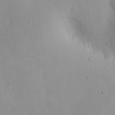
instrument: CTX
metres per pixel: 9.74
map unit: Nve
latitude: -8.1606
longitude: 173.7288
